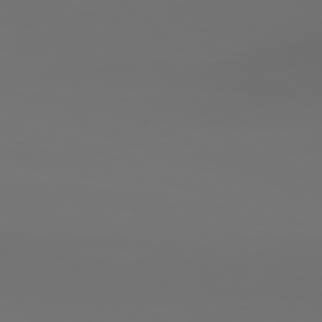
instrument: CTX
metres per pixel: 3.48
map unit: Hpe
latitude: 76.9513
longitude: -133.4804
